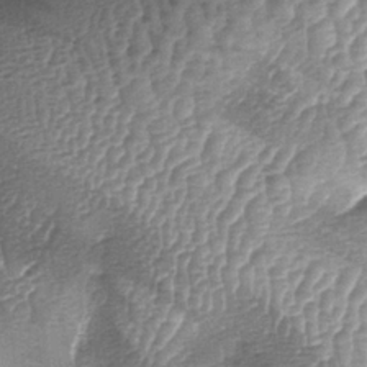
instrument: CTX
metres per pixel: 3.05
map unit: lAa
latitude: -5.6722
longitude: -128.1200
